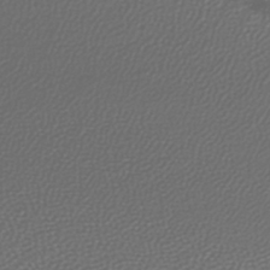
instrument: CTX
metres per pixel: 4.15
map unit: lHb
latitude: -42.3684
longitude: 69.6532
